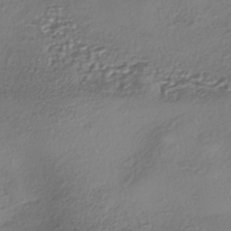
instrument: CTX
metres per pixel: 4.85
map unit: eHh
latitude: -42.5951
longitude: 122.3684
